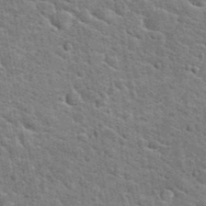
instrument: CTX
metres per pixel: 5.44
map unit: Hto
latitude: 23.9339
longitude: -48.6490
